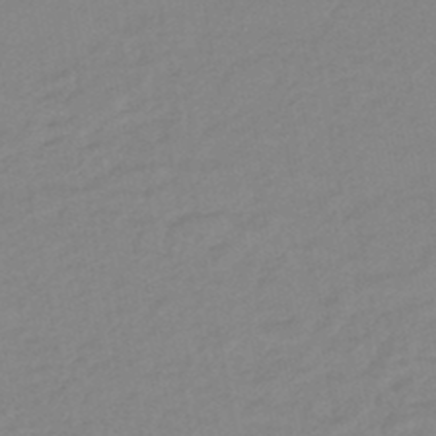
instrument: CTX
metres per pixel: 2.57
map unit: eHb
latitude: -46.7085
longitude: 89.2376
